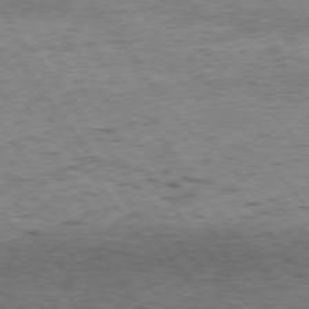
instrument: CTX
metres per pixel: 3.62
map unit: Hpe
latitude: 75.1781
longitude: -142.9703
